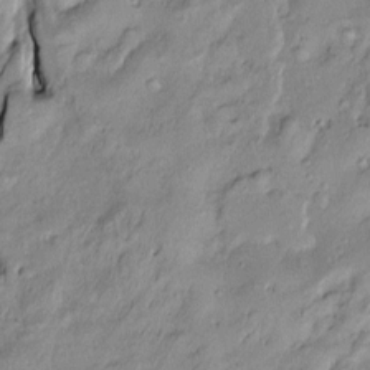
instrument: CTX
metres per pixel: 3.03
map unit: Htu
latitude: -9.7855
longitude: 176.6330
